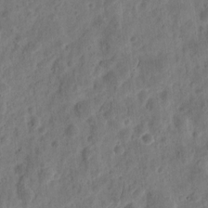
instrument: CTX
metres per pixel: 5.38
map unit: eHh
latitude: 10.0255
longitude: -74.1956
